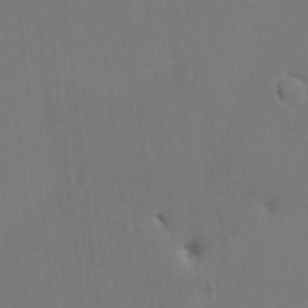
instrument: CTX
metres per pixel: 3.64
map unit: HNhu
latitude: 7.0458
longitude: 3.8422
